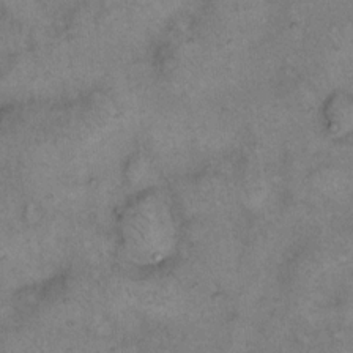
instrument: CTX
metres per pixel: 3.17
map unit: eHh
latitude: 14.2901
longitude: -64.3089
